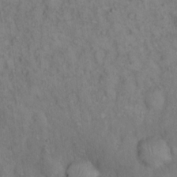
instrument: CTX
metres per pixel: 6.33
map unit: eHh
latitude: 16.3278
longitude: -63.5182
